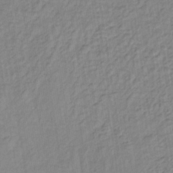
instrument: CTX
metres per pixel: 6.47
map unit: lHb
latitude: -37.1620
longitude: 69.3509
